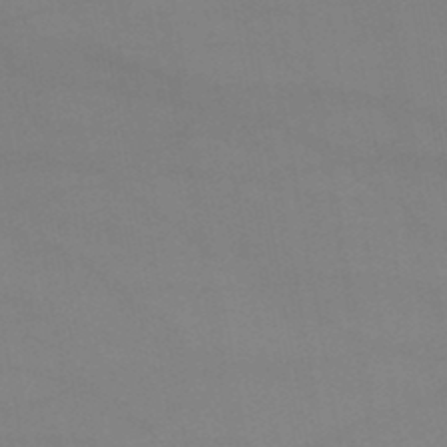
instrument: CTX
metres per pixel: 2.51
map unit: lHb
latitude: -46.0283
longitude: 67.3887
